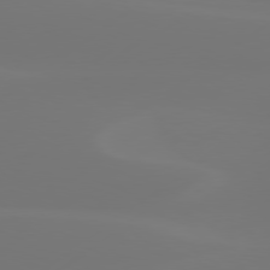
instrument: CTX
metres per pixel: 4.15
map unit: Hpe
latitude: 78.1011
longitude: -129.4237
